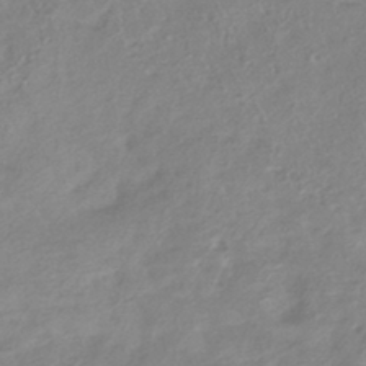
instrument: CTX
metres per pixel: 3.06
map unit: HNhu
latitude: -42.2928
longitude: 91.1243
